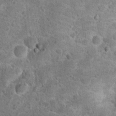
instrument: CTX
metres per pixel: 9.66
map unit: Hto
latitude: 18.5356
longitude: -43.0836
